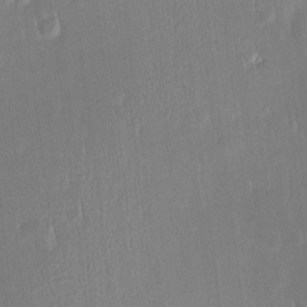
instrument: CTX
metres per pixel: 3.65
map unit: Htu
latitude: -4.8975
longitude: 174.0661
